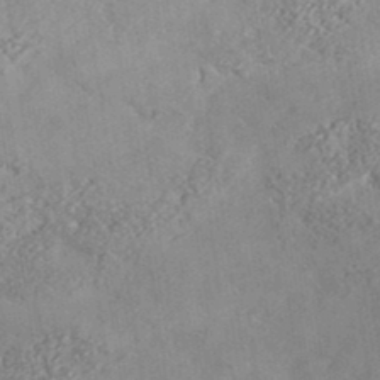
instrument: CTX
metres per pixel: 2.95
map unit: lHvf
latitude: 37.4238
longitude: -91.3293
